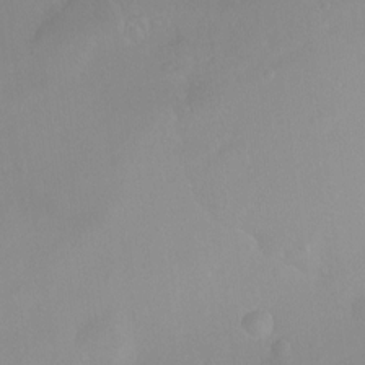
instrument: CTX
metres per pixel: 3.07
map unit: Ht
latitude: -15.4266
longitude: -46.0255
